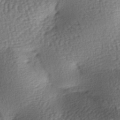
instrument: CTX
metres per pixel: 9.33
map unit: lAa
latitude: -7.1053
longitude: -126.7246
